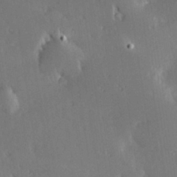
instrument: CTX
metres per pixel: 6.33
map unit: Hve
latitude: 27.2915
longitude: -93.6694
